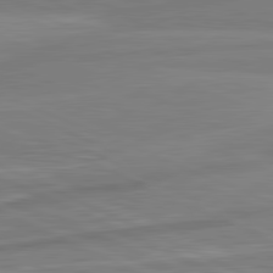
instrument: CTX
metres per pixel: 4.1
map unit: lApd
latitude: 81.6883
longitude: -174.5168
